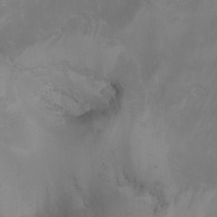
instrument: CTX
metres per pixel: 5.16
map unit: Nhu
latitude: -5.1809
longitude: -92.7813
